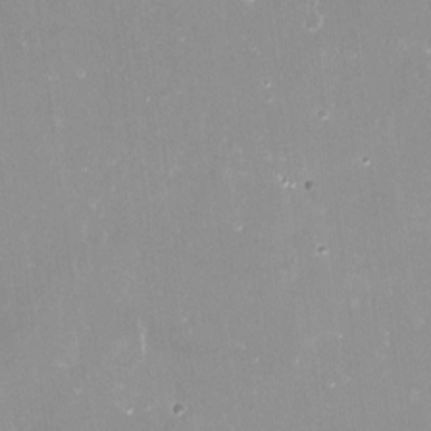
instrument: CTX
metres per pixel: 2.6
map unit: Nve
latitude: -17.6722
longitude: -59.8394
